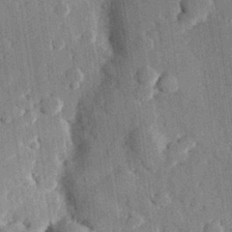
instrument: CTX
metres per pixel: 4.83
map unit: eHh
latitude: 28.7813
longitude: -80.5546
